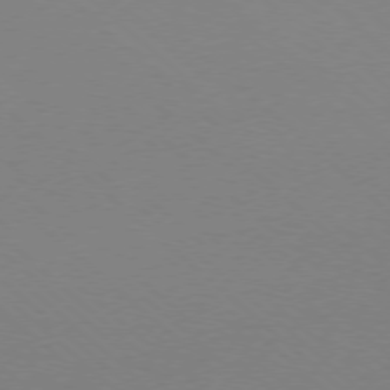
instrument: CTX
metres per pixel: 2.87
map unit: Ap
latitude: -78.2550
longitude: -90.8002
